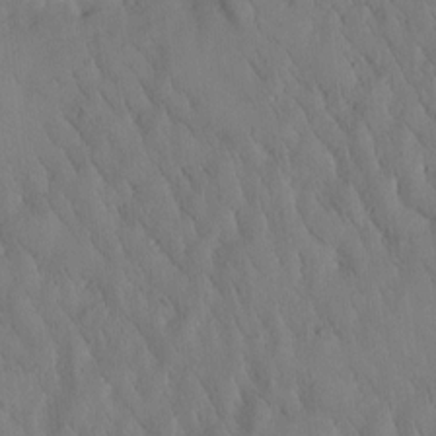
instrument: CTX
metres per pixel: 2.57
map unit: Htu
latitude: 0.3278
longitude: 176.0472
